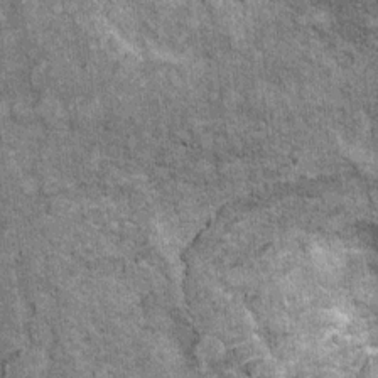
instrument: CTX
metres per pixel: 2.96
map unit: Ht
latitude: 9.5182
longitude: -38.1767
